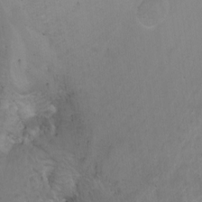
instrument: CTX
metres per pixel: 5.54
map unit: Nhu
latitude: -6.3873
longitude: -67.8772
